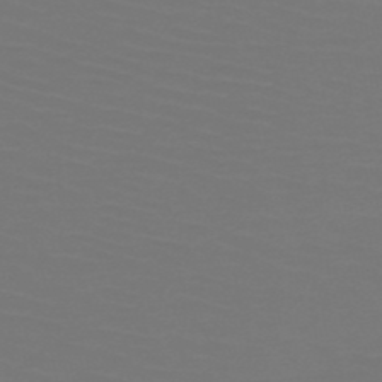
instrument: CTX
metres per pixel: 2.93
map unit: HNb
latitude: -51.1431
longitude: -43.6316
